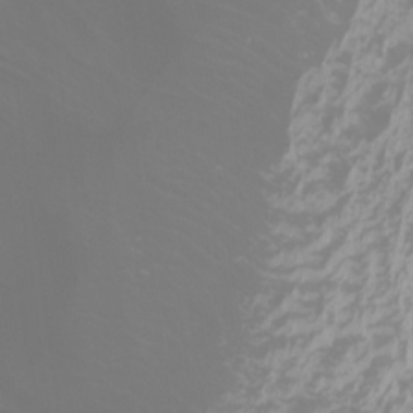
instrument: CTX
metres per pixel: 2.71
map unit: Htu
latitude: -5.4265
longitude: -72.8947
